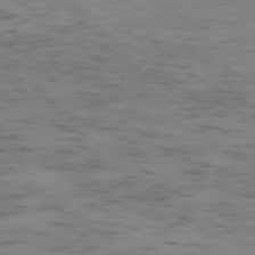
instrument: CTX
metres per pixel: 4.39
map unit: Ap
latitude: -75.3510
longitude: -79.5560
